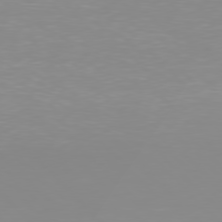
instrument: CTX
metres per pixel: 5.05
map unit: Hpe
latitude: 77.7260
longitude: -161.4048
